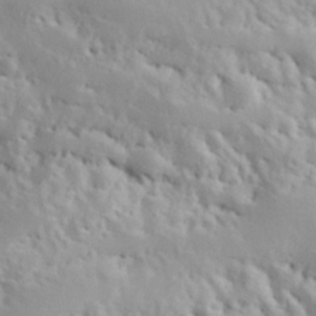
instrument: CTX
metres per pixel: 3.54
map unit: Hve
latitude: 24.8569
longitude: 145.7856
